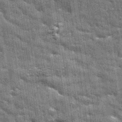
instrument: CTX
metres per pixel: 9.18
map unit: eAb
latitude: 35.2726
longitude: 112.4818
